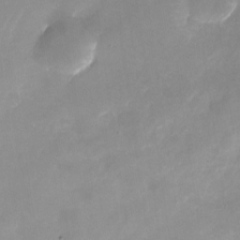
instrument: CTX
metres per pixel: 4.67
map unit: Nhu
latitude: -24.2550
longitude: -70.1578
